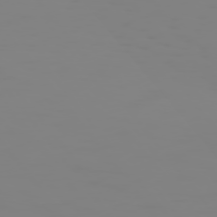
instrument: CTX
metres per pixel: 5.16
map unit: Hpe
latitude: 74.8758
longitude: -127.3482
